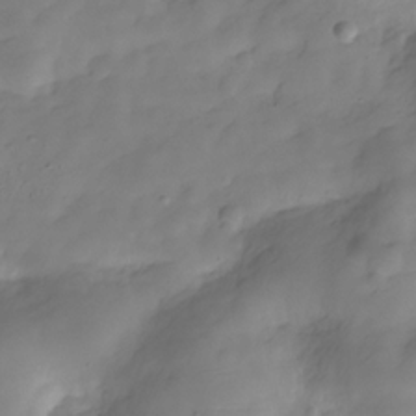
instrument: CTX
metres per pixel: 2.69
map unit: Hve
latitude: -29.3888
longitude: 91.9367
